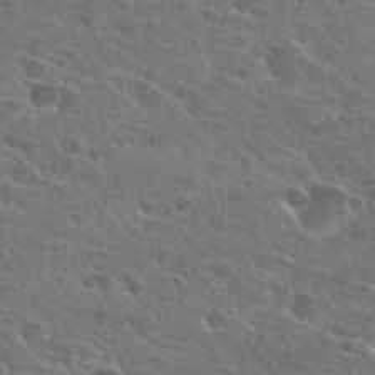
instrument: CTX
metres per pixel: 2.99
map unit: Hto
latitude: 26.1389
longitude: -43.6127
